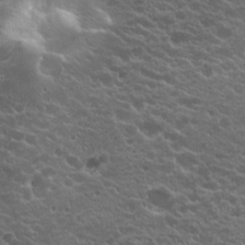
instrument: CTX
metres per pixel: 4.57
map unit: Hto
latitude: 19.9339
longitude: -34.9135
